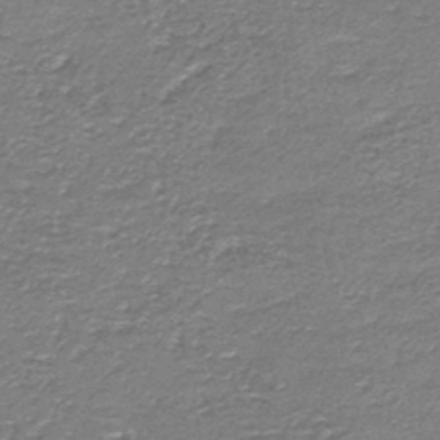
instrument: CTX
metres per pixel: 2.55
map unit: HNb
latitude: -44.1795
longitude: 50.5952
